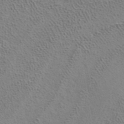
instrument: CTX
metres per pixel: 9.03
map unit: ANa
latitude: 39.7072
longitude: 19.7289
